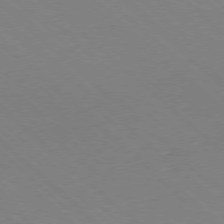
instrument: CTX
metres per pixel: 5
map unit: Hpe
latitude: -78.4062
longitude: 13.3321
